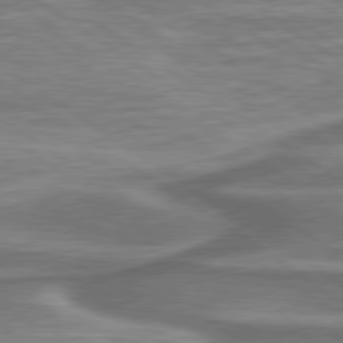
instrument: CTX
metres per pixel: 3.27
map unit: lApd
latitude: 79.9717
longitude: 171.5210
